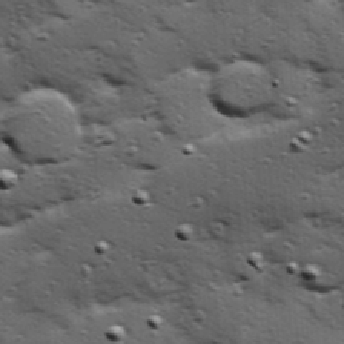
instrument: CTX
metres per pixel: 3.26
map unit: Hve
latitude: 24.2522
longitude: -96.2333
